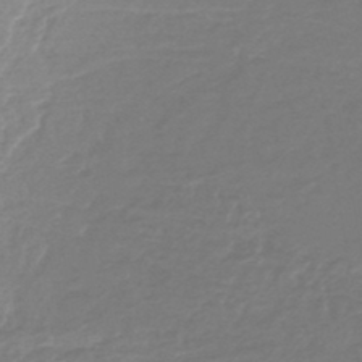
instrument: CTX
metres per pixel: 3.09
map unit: lHb
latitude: -44.7652
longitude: 69.1620
